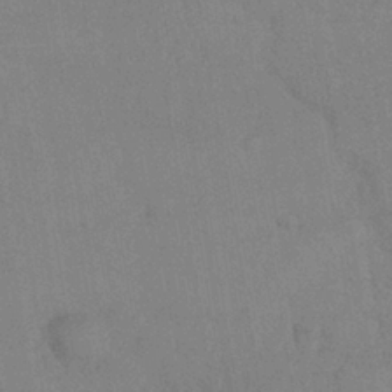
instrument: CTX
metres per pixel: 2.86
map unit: Nhe
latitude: -36.9919
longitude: -177.1781
